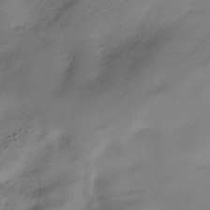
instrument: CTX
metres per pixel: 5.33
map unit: HNhu
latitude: -27.3320
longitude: 75.3321
